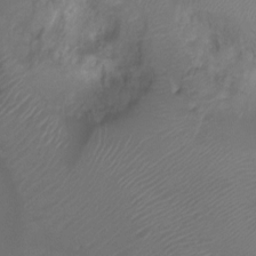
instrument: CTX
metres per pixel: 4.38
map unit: Ht
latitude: -7.4454
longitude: -27.5182
